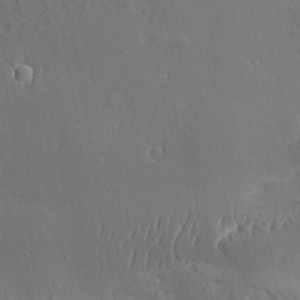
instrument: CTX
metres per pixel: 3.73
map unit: Aa
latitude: 9.2159
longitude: -132.3278
